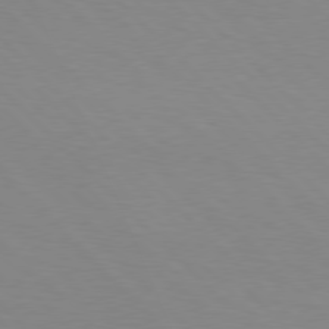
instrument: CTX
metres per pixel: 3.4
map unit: Hpe
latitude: 77.2348
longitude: -160.4979
